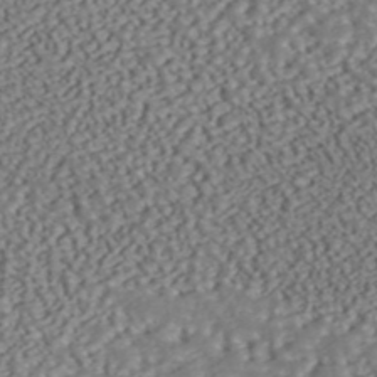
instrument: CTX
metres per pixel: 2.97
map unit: ANa
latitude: 44.1578
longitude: 37.6344
